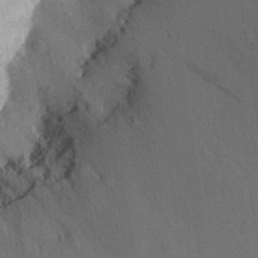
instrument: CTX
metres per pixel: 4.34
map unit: Aa
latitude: 27.2348
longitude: -145.4993
